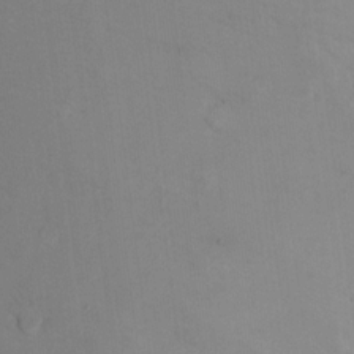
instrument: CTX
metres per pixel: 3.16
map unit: Ht
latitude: 10.8758
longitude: -32.4979
